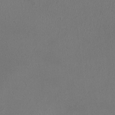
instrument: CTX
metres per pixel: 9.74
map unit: HNhu
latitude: -0.9731
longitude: -0.4601
